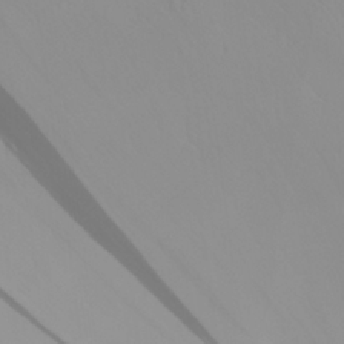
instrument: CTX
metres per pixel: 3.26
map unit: Aa
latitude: 25.4237
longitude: -144.4412
